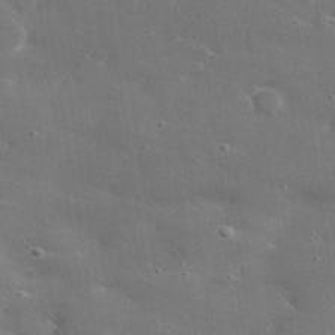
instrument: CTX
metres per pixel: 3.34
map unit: lHvf
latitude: 30.8758
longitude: -89.2537
